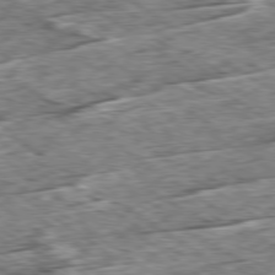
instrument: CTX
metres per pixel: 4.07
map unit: Ap
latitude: -79.7288
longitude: -85.6883
